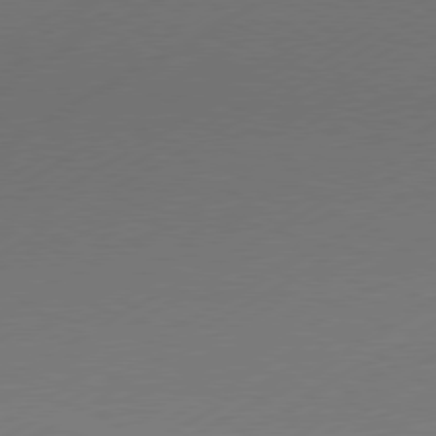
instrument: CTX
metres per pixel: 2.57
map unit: Hpe
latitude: -81.1998
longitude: 14.8219
